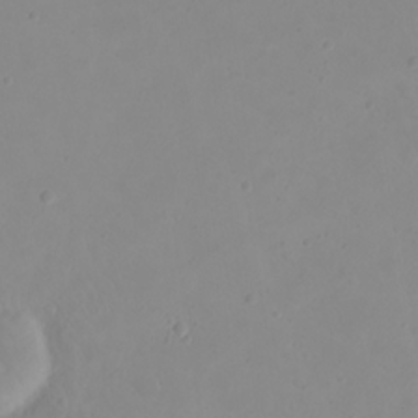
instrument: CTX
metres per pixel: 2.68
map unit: eHh
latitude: 21.2915
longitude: -63.9906
